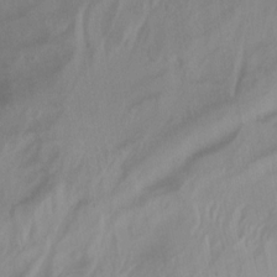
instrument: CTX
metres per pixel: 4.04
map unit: Nhu
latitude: -13.6911
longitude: -60.9513
